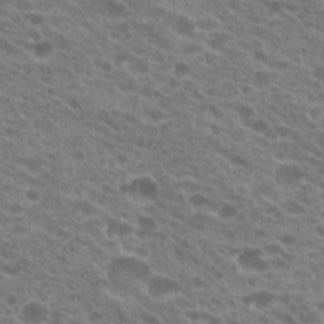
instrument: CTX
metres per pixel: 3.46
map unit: Hto
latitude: 21.8961
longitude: -38.1956
